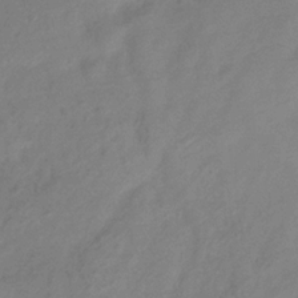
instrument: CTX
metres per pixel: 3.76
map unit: Hve
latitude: -32.7841
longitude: 89.8989
